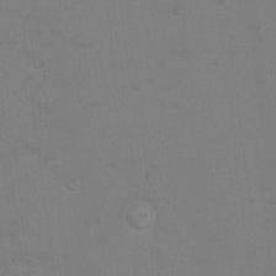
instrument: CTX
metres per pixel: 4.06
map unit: Hto
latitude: 11.1781
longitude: -35.7827
